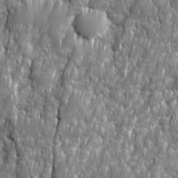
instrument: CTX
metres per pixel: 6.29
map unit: Ave
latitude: 16.2523
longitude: -134.6490
